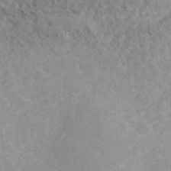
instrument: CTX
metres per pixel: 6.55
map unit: ANa
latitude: 40.3278
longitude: 21.6910
